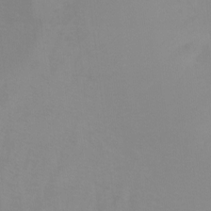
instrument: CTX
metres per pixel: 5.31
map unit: Ht
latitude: -8.4818
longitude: -35.1214
